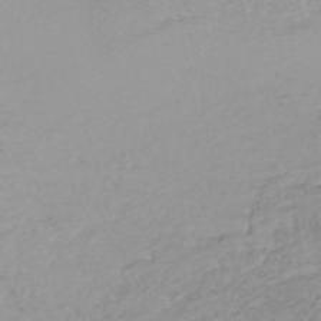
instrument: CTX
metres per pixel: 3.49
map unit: HNhu
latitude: -48.5196
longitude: 98.5951
